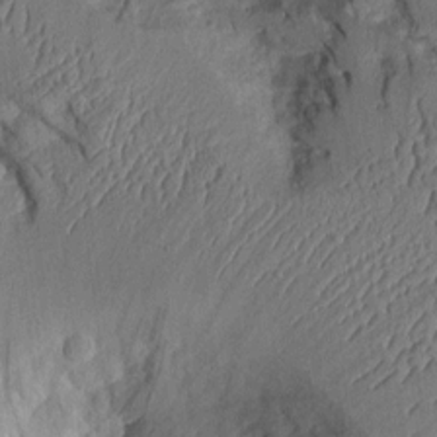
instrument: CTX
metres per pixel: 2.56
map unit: Aa
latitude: 9.3860
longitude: -128.1011
